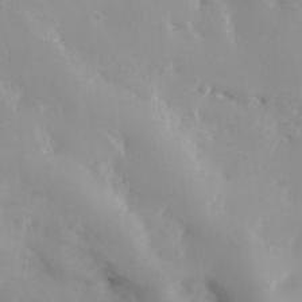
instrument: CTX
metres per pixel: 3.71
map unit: Hve
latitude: 32.9136
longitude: 149.3321
